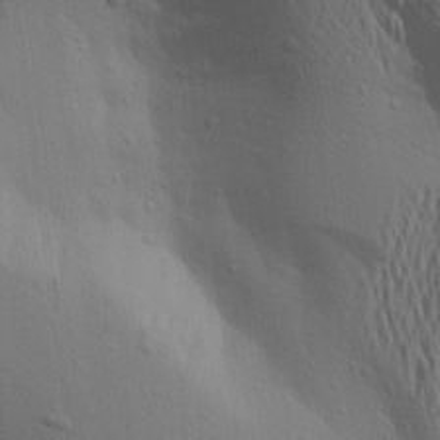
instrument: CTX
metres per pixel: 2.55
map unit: Aa
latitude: 19.3292
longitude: -144.0633
